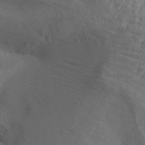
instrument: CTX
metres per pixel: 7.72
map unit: Aa
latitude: 30.0255
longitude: -131.9906
